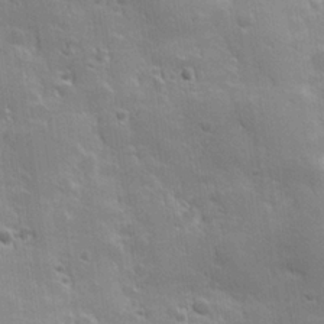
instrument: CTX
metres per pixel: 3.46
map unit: Hve
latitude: 23.7261
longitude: 146.8597
